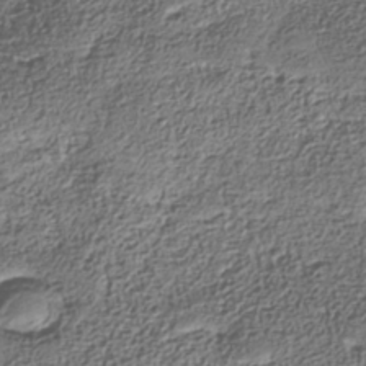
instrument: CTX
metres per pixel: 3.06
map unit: Nhe
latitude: -38.4062
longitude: -147.4049
